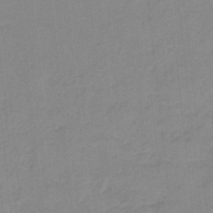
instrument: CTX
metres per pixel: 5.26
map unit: HNb
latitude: -36.0283
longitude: 55.8045
